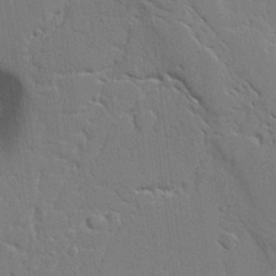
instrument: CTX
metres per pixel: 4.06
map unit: Aa
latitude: 21.0459
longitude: -124.7057
